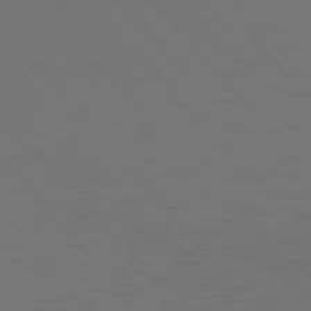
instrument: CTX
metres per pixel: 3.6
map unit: Hpe
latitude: 76.7624
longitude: -135.5560
